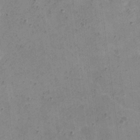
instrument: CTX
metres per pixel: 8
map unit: eHh
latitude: 21.6316
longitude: -66.7246
